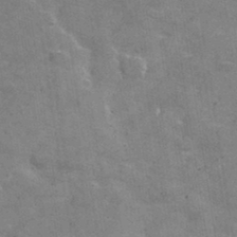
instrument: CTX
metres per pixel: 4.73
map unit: lHvf
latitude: 35.1214
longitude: -92.3656
